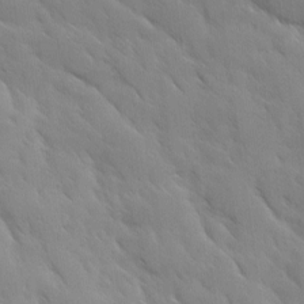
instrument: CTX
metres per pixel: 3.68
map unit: Ave
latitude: 10.2334
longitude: -103.1592
